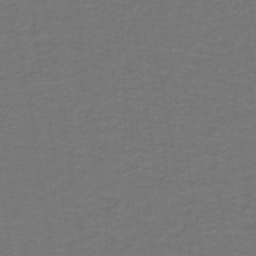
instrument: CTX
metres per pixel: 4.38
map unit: lHb
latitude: -42.5384
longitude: 53.8044
